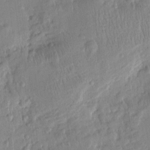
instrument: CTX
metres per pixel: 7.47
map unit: Htu
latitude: -5.2942
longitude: 173.7477
